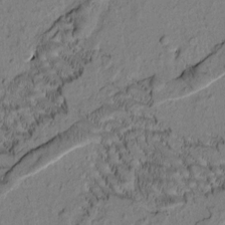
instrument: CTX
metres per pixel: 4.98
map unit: Htu
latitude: -2.2928
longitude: 172.1983
